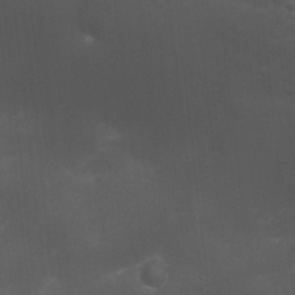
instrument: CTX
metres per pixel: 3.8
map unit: Nhu
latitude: 24.3278
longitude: -59.4426
